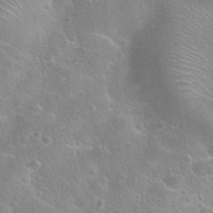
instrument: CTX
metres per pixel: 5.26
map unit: Nhu
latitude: 31.0459
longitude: -52.9892
